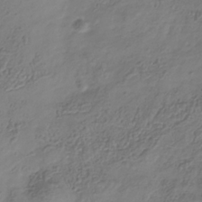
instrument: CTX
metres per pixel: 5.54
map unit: Hve
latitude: -34.1606
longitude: 90.4818
